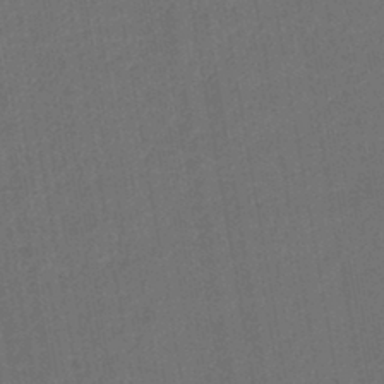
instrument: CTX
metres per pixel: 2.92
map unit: lHb
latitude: -43.0864
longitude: 61.1620
